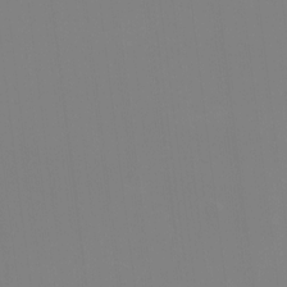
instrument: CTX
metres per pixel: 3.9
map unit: HNhu
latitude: -1.4455
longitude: -5.5938
